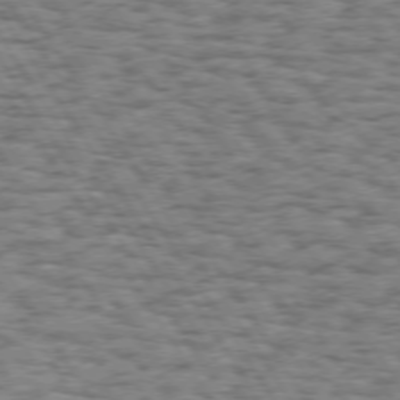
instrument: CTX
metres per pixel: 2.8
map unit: Hpe
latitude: 73.3293
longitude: -130.6869
